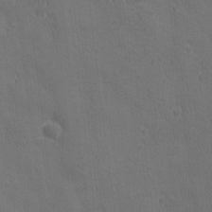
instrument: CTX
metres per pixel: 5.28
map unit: Ave
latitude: -7.8422
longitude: -120.6680
